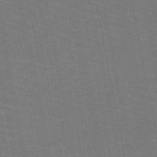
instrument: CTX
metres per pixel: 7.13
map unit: HNb
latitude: -49.7478
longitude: -50.1200
